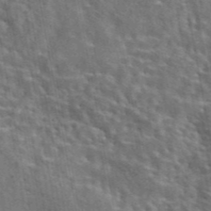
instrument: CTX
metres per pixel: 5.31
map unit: eAb
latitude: 43.8961
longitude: 113.4077
